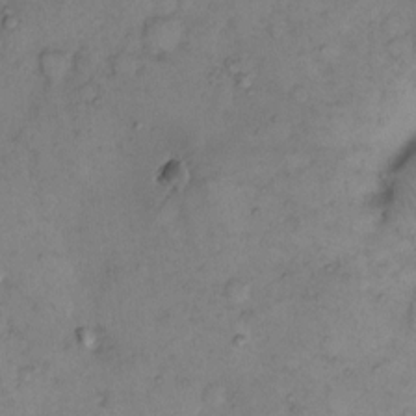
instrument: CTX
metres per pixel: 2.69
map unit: eHh
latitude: 10.9892
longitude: -62.8191
